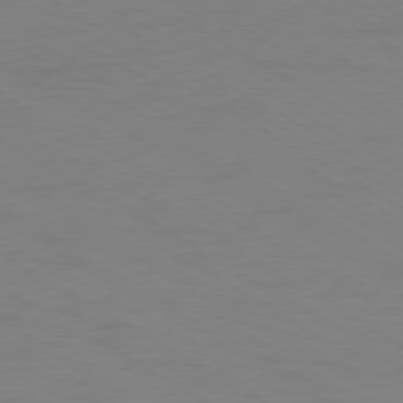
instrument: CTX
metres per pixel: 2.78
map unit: Ap
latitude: -76.9164
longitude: -76.3089
